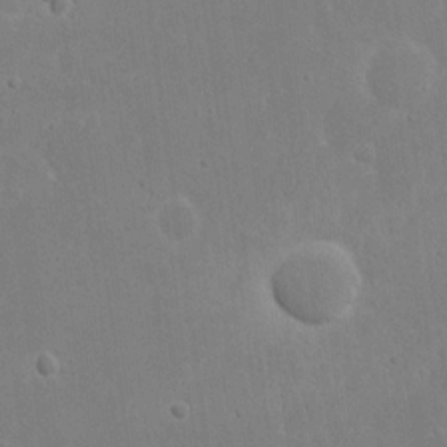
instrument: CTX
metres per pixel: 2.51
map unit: eHh
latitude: 16.7813
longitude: -72.6113
